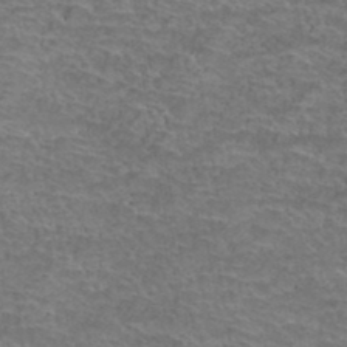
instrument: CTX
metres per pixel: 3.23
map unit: Hto
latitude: 37.8017
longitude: -42.1956
